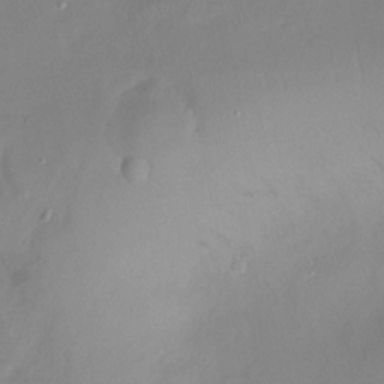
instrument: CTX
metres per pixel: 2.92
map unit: Htu
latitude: -14.4818
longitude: -44.7057
